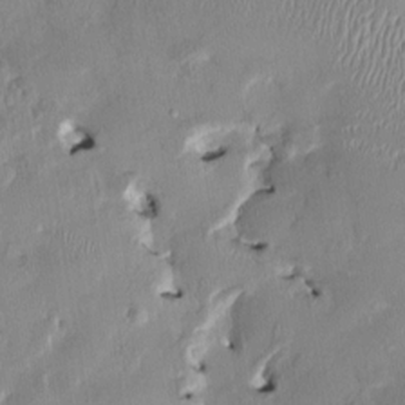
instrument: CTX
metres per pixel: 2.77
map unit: HNhu
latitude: 1.3859
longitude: -5.1403
